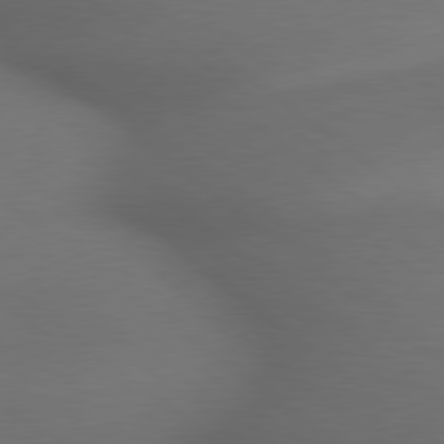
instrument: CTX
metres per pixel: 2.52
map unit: lApd
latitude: 79.3293
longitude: -172.6112
